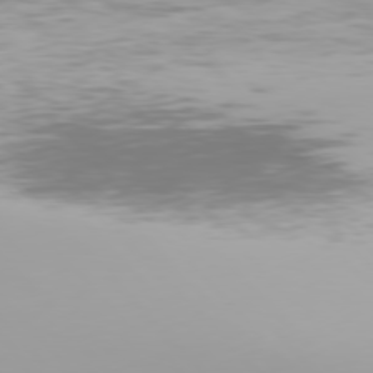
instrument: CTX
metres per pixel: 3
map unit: Hpe
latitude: 76.5923
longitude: -135.0836
